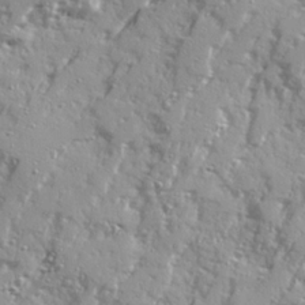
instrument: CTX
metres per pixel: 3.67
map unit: Ave
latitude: 21.4049
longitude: -131.2348
